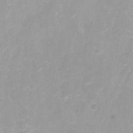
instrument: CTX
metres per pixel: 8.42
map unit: Nhu
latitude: -13.0675
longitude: -58.3467
